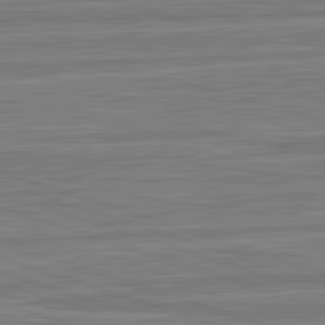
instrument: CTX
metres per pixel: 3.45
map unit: lApd
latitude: 82.8757
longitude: 178.7085
